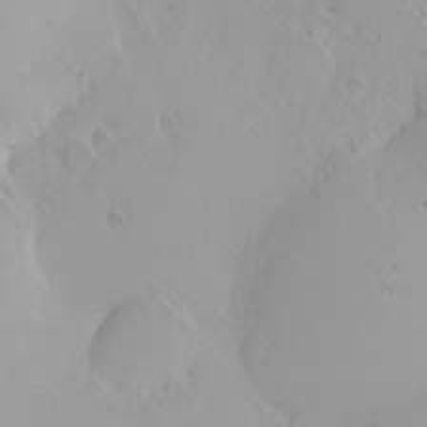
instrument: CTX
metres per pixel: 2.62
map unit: Nhu
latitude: -4.3873
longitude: -85.7450
